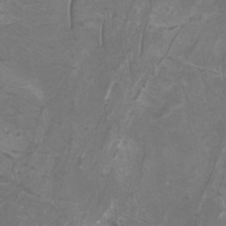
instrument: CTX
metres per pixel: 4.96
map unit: Nhu
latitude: -9.5588
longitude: -76.2522
